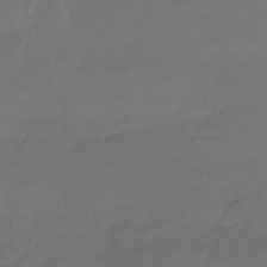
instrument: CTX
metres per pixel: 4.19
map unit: Nhu
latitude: -7.0864
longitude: -83.2537
